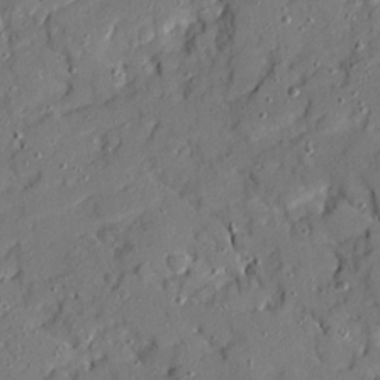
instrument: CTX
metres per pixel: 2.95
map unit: Ave
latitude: 19.2537
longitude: -128.9702
